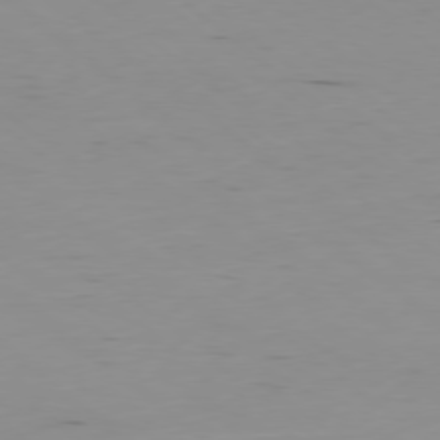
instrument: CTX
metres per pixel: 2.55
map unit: Hpe
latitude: -78.8219
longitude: 13.0487
